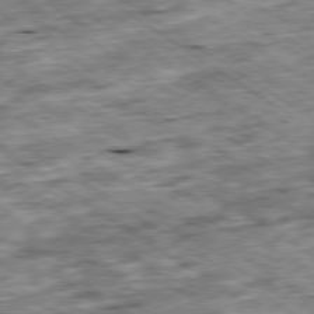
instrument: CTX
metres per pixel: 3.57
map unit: Ap
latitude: -79.6344
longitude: -75.0081
